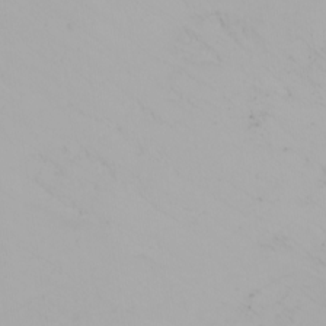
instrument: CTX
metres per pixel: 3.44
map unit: Nhu
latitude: -4.7274
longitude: -84.2334
